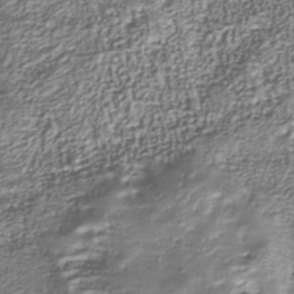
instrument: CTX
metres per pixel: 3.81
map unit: Nhu
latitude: -40.0850
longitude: -85.8961
